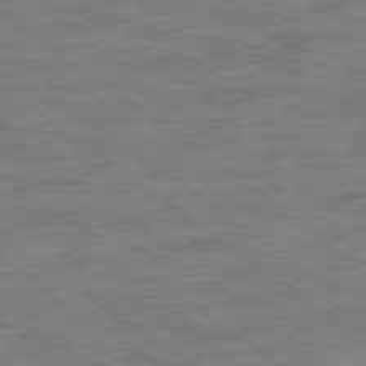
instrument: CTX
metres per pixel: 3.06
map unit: Ap
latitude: -78.8219
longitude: -102.1766
